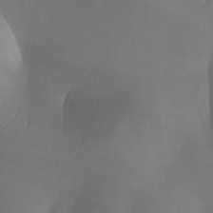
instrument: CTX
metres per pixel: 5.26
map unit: Ave
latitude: -6.3873
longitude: -120.7436
